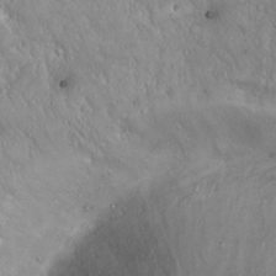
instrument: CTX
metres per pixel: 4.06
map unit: Hto
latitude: 17.4049
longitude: -58.9136
